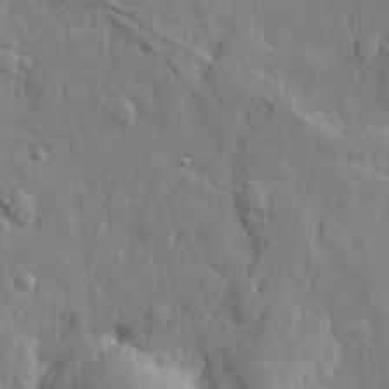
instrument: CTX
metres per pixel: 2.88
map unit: lHvf
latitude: 22.0822
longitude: 144.0472
